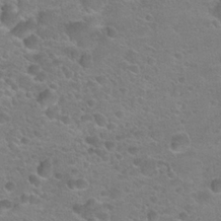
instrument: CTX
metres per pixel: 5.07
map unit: Hto
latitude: 22.8569
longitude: -50.1577
